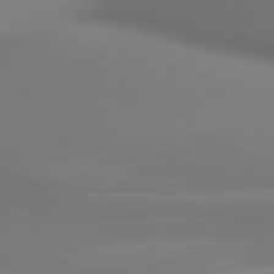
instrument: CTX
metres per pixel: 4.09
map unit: lApd
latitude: 80.6113
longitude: 136.6518
